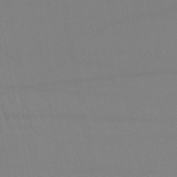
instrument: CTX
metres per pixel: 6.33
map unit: lHb
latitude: -46.8597
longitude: 75.3699
